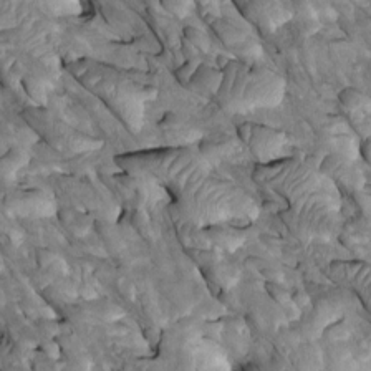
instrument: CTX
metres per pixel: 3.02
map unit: Htu
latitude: -0.4440
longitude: 147.9745
